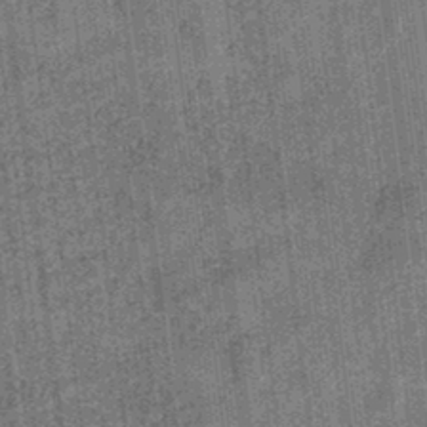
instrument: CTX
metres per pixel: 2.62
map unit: eHb
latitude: -34.8030
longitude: 79.3320
